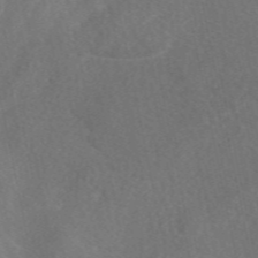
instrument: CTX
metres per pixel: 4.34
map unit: eAb
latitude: 48.0822
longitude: 118.4251
